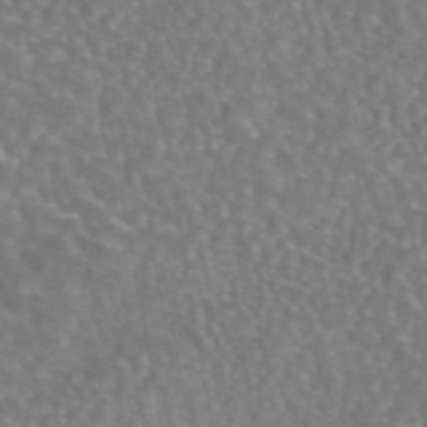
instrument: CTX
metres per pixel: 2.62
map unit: eAb
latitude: 44.7813
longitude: 107.1620
